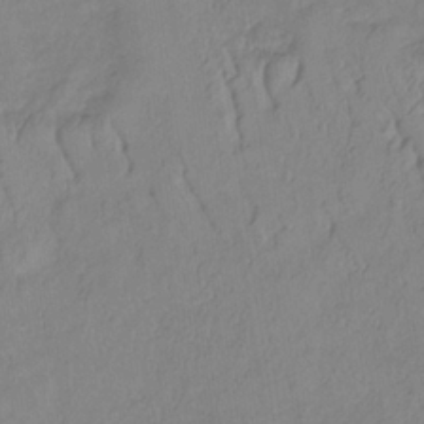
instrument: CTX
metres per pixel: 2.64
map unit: lHb
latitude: -34.5763
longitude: 69.0864
